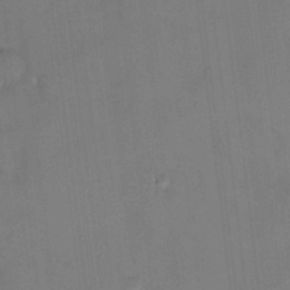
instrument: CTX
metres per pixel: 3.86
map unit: HNhu
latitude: 3.5371
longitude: 8.6140
